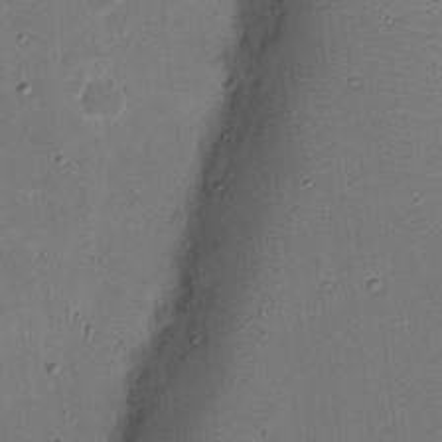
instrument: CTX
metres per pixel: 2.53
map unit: Nhu
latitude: 18.1766
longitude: -74.5168
